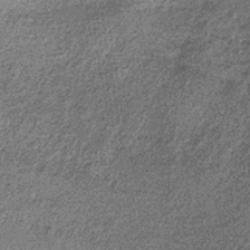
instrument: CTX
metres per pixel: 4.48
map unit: lHb
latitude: -37.9556
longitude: 66.6897
